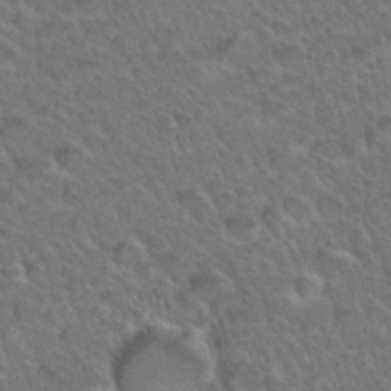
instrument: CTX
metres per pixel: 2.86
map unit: Hto
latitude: 34.7246
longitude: -47.3860
